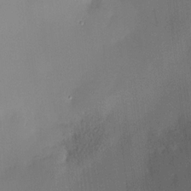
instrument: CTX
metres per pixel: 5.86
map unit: HNhu
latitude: 11.2726
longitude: 9.1053
